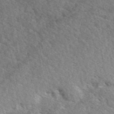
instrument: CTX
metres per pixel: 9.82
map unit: eAb
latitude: 49.5938
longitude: 112.8030
